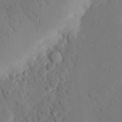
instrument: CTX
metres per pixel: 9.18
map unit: eHh
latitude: 27.0836
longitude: -80.3278
